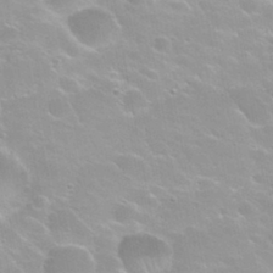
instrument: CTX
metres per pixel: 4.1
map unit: Nhu
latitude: 30.4034
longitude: -55.0458
